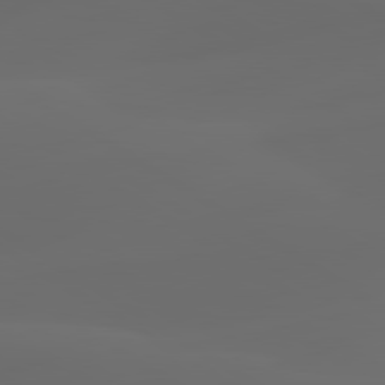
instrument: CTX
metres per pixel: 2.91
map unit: lApd
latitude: 80.1389
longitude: -91.1592
